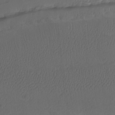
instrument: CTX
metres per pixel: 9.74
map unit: Htu
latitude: -7.2943
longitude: -67.7638
